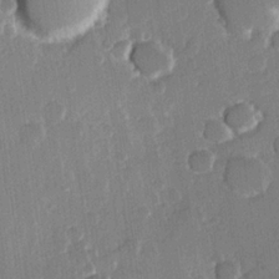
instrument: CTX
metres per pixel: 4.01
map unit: Hve
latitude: 22.1767
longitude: 148.2740
